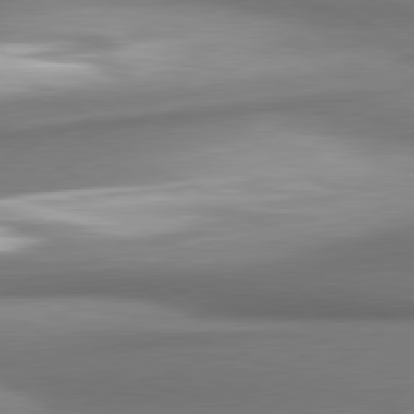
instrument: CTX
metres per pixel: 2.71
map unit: lApd
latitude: 80.6679
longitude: 179.8422
